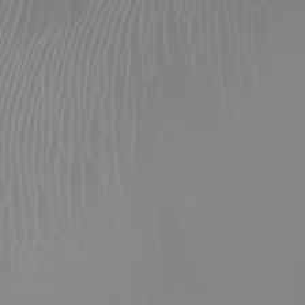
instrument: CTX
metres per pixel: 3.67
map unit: Nhu
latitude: -7.3698
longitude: -83.7260
